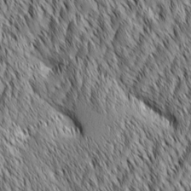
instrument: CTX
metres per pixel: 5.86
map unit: Aa
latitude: 6.0822
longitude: -129.6694
